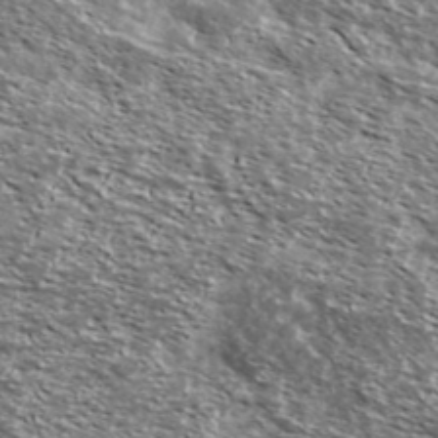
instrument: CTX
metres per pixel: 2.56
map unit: Ave
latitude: 37.9339
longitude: -108.3656
